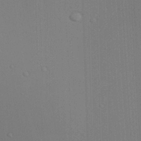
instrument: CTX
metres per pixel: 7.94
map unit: Ave
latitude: 23.2915
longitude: -136.8002
